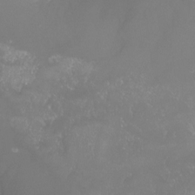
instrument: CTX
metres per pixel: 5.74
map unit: Nhu
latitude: -23.3132
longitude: -57.9339
